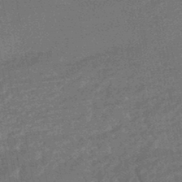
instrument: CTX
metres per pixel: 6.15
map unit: HNhu
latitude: -43.8989
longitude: 99.3698
